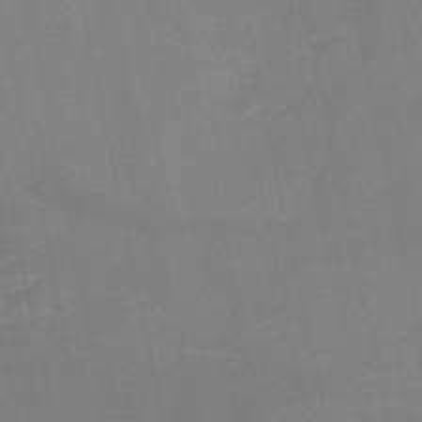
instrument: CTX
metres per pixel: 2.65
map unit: HNb
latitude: -35.5588
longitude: 51.3321
